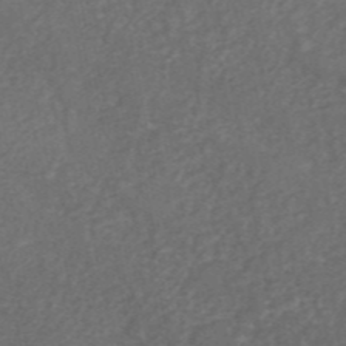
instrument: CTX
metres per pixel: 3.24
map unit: ANa
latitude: 45.9528
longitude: 26.9730
